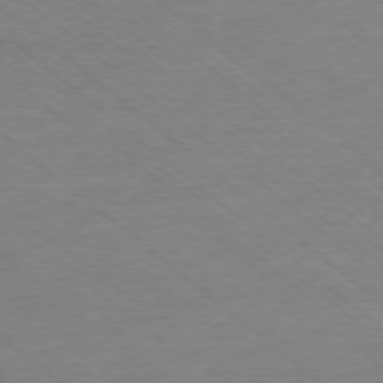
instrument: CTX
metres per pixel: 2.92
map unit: Ap
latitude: -77.8233
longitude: -83.6127
